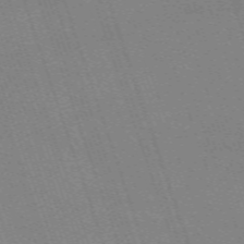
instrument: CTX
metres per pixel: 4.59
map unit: eHh
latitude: -64.2362
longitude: 51.5588
